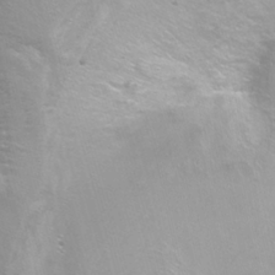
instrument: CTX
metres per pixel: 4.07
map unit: Nhu
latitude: -6.1983
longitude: -48.6302
